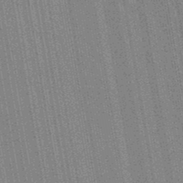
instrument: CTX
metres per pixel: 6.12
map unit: lHb
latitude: -48.0850
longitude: 74.7275
